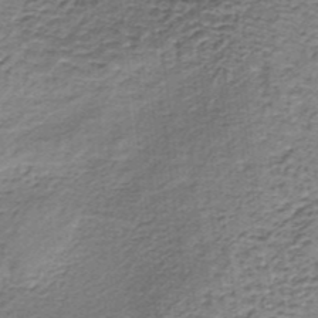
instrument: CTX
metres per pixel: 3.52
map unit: lHb
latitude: -36.9919
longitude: 60.8597
